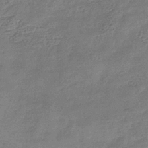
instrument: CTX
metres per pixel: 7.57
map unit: eHb
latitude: -35.4454
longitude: 80.4818
